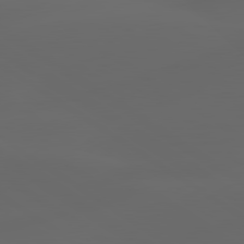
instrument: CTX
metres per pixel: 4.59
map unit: lApd
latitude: 80.1011
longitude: -90.3656
